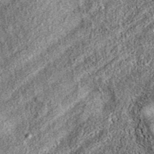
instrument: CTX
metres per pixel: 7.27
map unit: eAb
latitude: 37.7638
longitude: 108.2928
